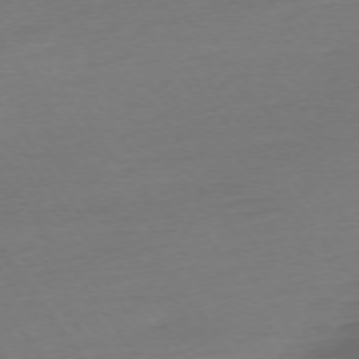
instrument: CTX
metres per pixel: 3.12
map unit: Ap
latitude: -74.6897
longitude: -81.1403
